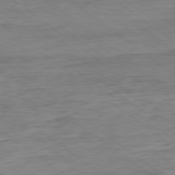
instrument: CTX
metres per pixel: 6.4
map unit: Ap
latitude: -80.0283
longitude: -80.9892
